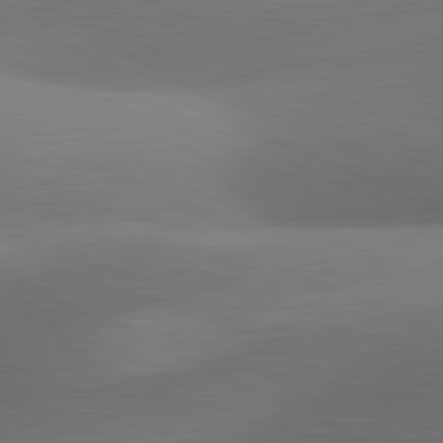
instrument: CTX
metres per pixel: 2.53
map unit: lApd
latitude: 81.5560
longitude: 134.5574
